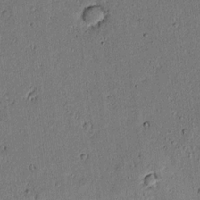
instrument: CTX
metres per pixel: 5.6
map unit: lAvf
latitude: 5.5371
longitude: 168.5573
